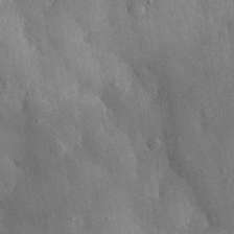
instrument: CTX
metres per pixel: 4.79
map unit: eHh
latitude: 29.8394
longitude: -79.6694
